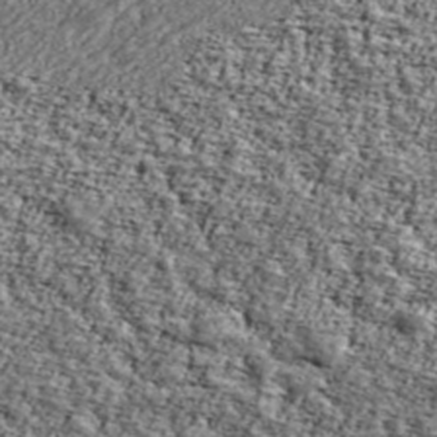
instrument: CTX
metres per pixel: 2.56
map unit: Ave
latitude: 43.3860
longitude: -111.1214
